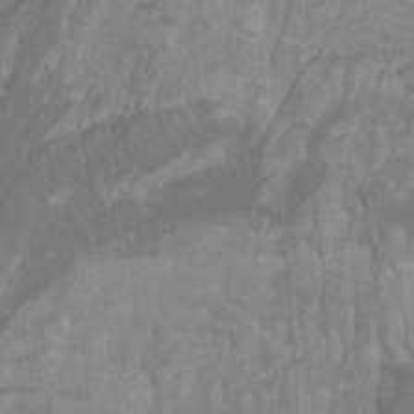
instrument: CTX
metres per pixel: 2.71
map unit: Ht
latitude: -0.0472
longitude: -17.6127
